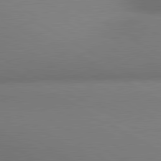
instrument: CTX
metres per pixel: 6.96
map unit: lApd
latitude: 80.6301
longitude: 133.7667
